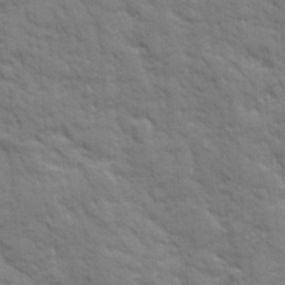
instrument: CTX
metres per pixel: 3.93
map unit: Ave
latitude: 19.8394
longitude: -133.6505
